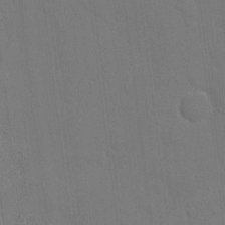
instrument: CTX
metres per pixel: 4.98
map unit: eHh
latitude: 6.1956
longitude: -67.6316
